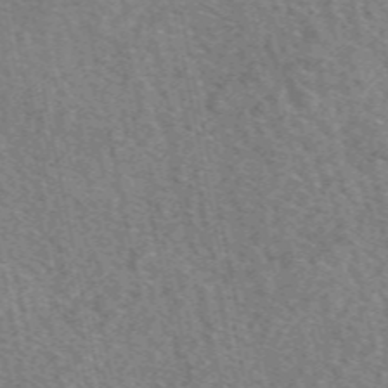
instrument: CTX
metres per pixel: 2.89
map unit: eAb
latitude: 50.5545
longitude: 115.4643
